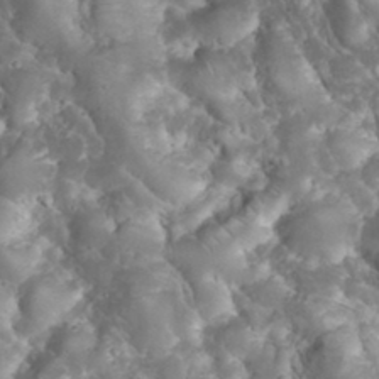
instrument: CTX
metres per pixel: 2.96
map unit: eHh
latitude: 34.6679
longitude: -64.5546
